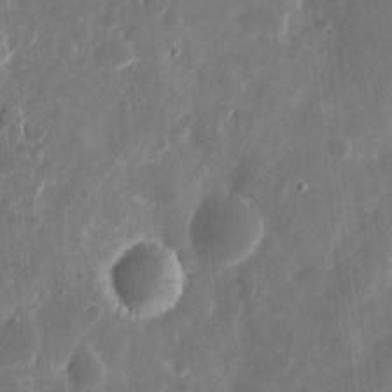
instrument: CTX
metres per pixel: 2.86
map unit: eHh
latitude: 11.1403
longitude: -71.9339
